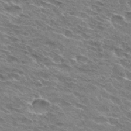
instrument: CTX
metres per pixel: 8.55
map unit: Hto
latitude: 31.6505
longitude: -44.8947
